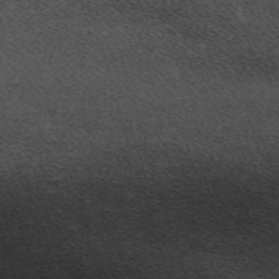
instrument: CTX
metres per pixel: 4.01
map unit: eHh
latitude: -62.1039
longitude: 49.6533
